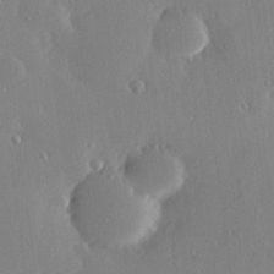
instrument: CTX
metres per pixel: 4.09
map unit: Hve
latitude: 28.7435
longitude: -91.5560
